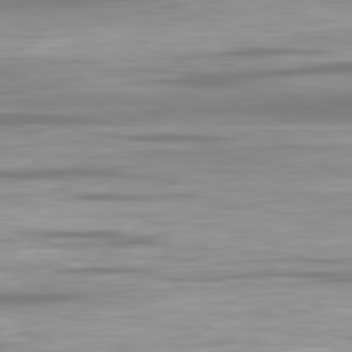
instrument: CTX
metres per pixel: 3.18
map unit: Ap
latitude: -80.8975
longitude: -59.9339
